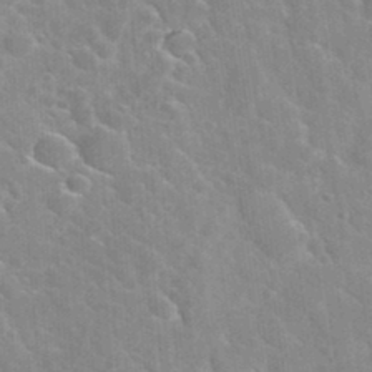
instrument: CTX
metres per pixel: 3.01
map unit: Hto
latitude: 35.6316
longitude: -46.4601
